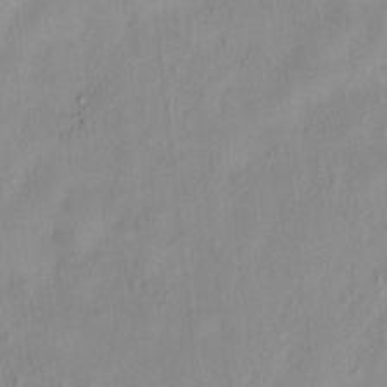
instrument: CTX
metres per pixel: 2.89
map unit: HNhu
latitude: 0.2900
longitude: -4.2333
